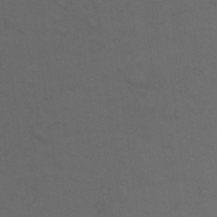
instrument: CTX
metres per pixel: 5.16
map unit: Nhu
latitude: 24.2522
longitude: -53.8772
